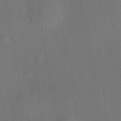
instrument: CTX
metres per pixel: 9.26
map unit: HNhu
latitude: 12.2901
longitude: 11.0675
